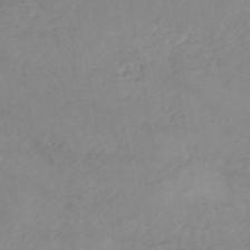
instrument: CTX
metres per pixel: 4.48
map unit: HNb
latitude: -54.4440
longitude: -34.4601
